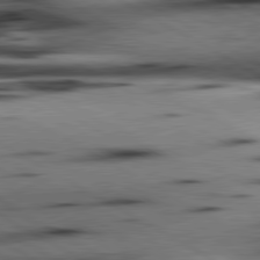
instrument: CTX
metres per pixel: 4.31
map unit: lApd
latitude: 80.3845
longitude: 162.7463
